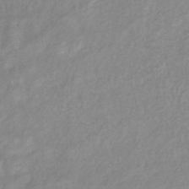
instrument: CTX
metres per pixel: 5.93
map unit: eHb
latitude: -40.1795
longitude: 81.2376
